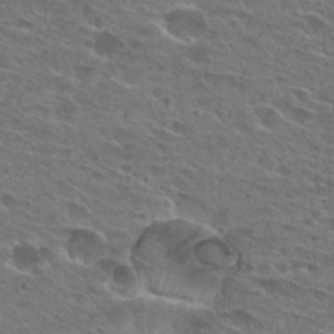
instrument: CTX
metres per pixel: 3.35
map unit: Hto
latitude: 26.1767
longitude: -43.9717
